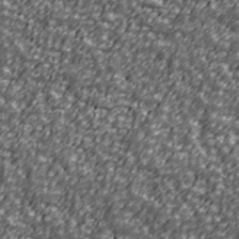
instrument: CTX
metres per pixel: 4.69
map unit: Ave
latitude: 41.1214
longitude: -113.5182
